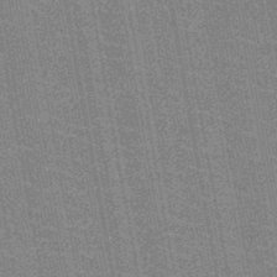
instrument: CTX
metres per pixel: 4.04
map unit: HNb
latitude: -47.2376
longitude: -46.9892
